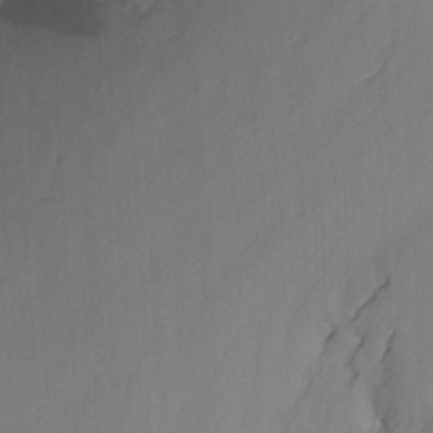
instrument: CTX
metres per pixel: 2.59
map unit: Nhu
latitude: -15.6533
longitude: -53.1025
